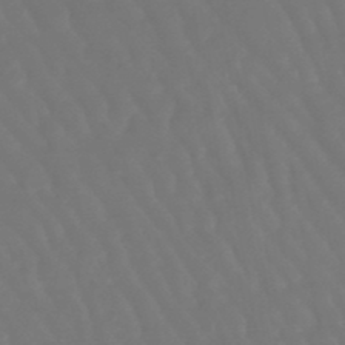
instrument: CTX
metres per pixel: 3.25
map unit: lHb
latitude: -47.1998
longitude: 79.2754
